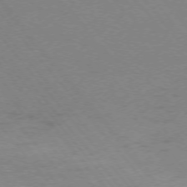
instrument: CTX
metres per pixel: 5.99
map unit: Ap
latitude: -75.4455
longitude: -70.3467
